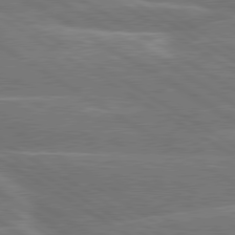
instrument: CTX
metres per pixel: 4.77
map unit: lApd
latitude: 79.9717
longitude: -131.1026
